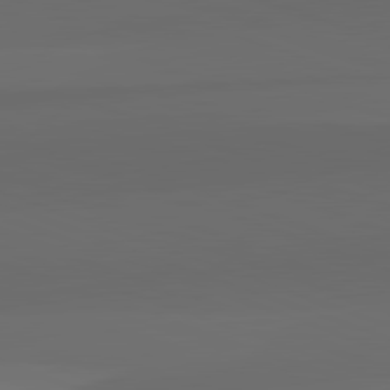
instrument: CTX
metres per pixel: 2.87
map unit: lApd
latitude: 82.4223
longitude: 135.2187
